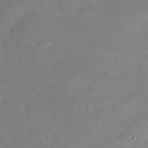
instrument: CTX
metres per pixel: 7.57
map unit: Ht
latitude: -14.6708
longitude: -42.4412
